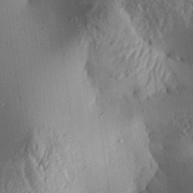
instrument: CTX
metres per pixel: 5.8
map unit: Aa
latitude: 30.6680
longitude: -133.0647
